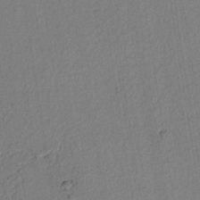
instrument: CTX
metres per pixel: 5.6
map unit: lAvf
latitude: 8.8380
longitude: 165.1243
